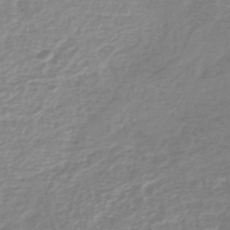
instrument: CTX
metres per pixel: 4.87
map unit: lHb
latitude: -40.2361
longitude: 64.8597
